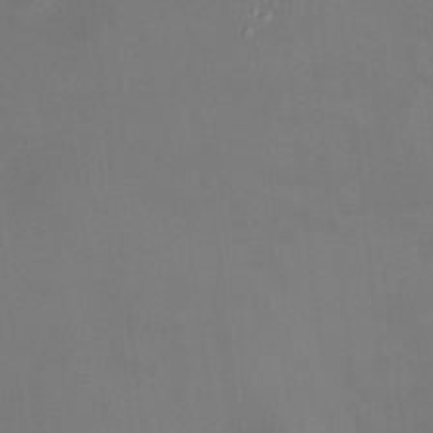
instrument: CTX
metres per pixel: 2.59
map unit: HNhu
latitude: 7.7639
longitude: 9.7100
